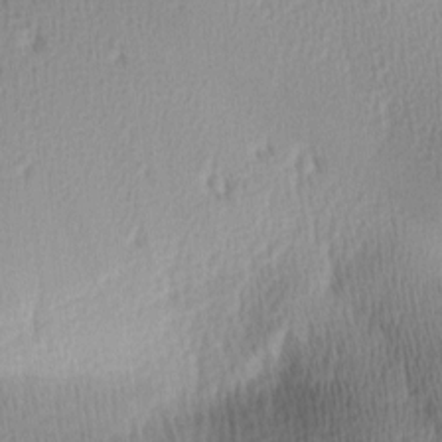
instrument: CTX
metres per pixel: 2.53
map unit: lAa
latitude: -8.8975
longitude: -125.0080
